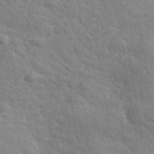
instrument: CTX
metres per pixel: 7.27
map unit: ANa
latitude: 41.6127
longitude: 29.4077
